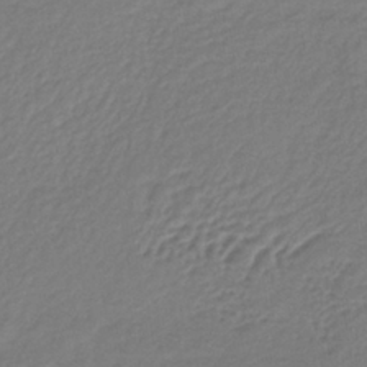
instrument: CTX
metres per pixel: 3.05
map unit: lHb
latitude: -38.3873
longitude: 70.6519
